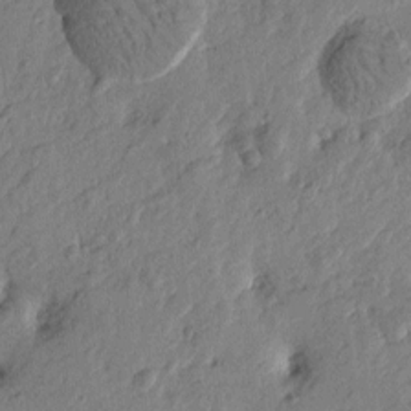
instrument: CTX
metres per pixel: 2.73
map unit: Htu
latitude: -3.0486
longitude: 179.6722
